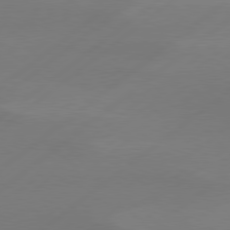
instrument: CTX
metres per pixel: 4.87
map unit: Hpe
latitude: 78.5924
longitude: -131.1970
